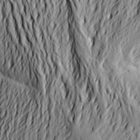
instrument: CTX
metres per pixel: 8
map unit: Aa
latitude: 21.5371
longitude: -150.1577
